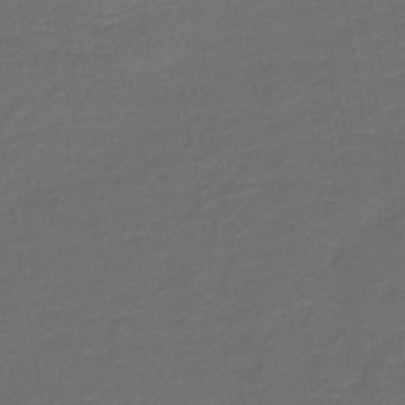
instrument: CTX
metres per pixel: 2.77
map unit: HNb
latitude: -43.1431
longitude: 51.4265
